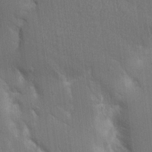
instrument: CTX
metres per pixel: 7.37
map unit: Aa
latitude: 16.2523
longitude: -149.2537
